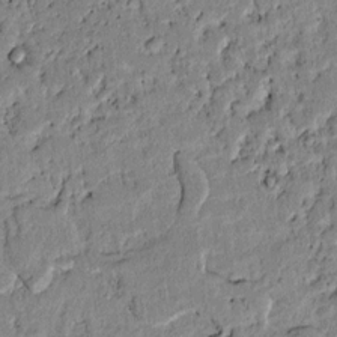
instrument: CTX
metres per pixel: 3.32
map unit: lAvf
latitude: 7.0080
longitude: 168.5384
